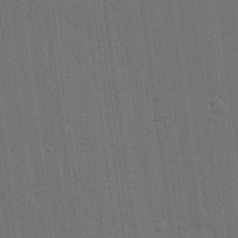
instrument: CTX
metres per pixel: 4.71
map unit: lHvf
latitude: 19.1403
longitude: -113.7638
